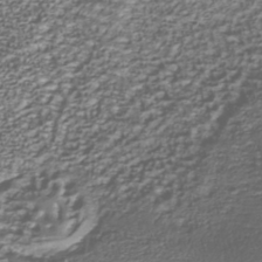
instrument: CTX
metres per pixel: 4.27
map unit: Nhu
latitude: -38.8408
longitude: -82.6868
